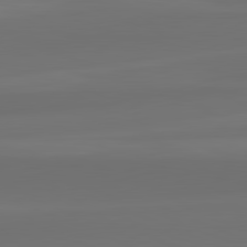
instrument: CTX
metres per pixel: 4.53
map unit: lApd
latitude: 82.1388
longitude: -172.7624
